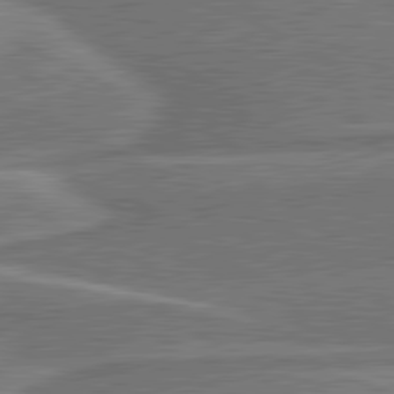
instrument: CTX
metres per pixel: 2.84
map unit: lApd
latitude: 81.2537
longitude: 141.3132
